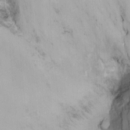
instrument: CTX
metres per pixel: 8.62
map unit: Nhu
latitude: -15.6722
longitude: -53.6883
